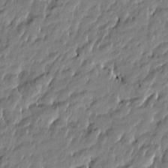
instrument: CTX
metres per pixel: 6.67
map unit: Htu
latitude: -5.1809
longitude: 177.5210
